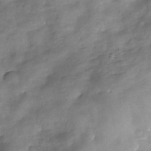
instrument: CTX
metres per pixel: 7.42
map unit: Nhe
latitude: -33.8801
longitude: -143.6883
